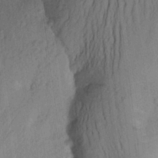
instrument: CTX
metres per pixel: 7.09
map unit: Aa
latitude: 24.1199
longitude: -149.0081
